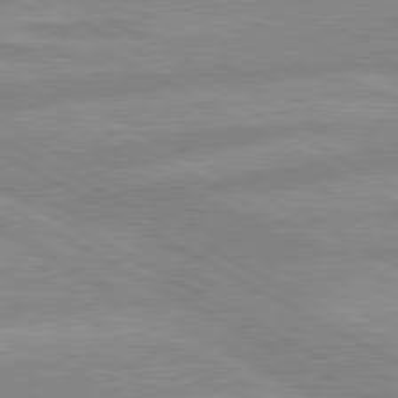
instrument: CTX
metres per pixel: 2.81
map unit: lApd
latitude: 80.1956
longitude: -168.9514
